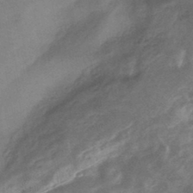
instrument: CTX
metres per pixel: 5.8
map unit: lHb
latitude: -43.1053
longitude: 79.9556
